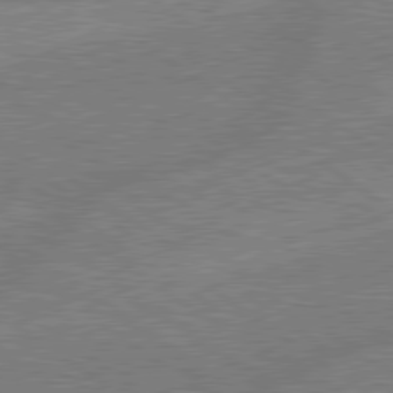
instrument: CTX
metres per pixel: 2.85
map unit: lApd
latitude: 79.2915
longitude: -145.3104
